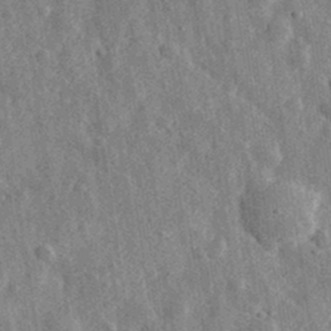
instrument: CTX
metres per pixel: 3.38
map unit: eHh
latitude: 33.3293
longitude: -79.5749
